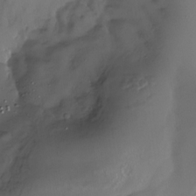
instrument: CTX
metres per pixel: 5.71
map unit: Nhu
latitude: -27.9745
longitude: -71.5371
